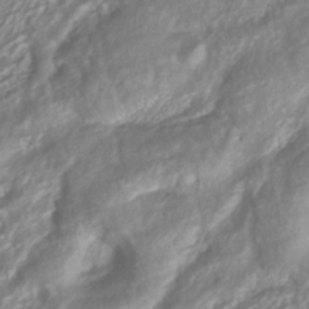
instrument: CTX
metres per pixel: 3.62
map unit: HNhu
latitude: -40.8786
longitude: 108.1417
